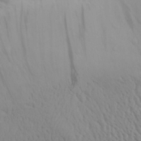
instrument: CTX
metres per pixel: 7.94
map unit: Aa
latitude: 30.6113
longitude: -134.6301
